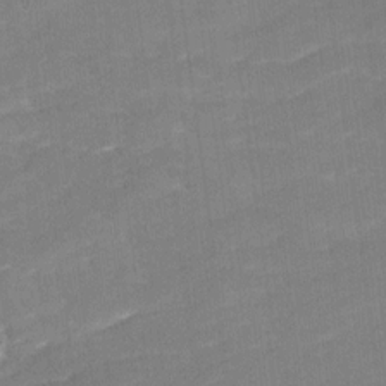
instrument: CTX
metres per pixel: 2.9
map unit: Ave
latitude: 17.4237
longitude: -136.4979
